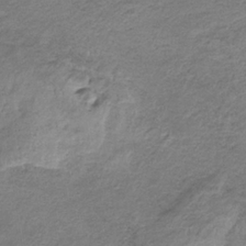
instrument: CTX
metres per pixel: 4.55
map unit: HNb
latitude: -32.5196
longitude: 62.9352
